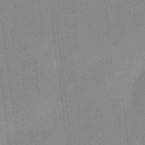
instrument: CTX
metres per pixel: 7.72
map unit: HNhu
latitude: 6.2900
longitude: 13.5210
